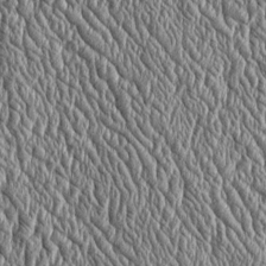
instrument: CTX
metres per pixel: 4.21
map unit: Htu
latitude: -4.0472
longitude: 158.3873
